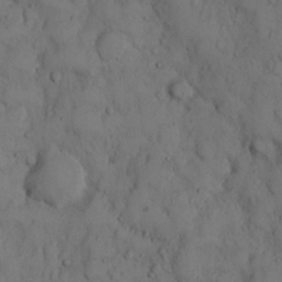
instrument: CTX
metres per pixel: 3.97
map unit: Hto
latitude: 8.8380
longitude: -57.8394
